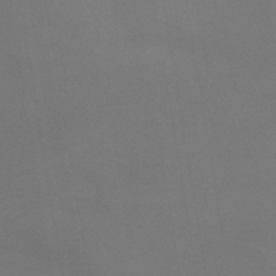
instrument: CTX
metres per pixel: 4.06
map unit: lHb
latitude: -38.8408
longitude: 74.6519
